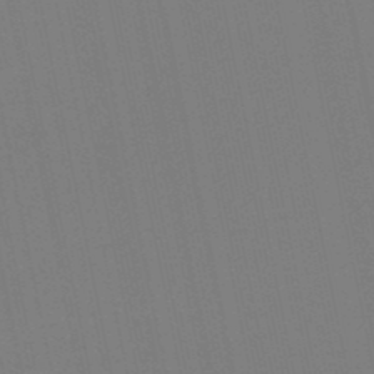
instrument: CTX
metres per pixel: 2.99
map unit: eHb
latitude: -50.0850
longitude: 72.3684
